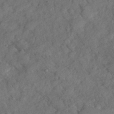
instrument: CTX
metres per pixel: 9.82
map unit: eHh
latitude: 37.4427
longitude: -67.7827
